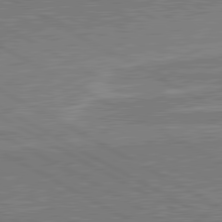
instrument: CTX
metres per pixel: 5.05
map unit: lApd
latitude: 80.7813
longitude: 142.4440
